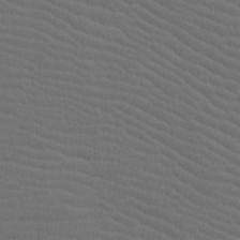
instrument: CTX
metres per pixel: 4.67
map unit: lAa
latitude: -9.4454
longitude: -125.7449
